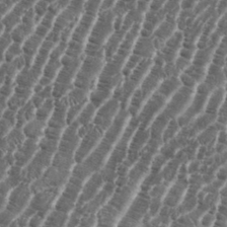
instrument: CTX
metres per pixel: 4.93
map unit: eHh
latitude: 36.4412
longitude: -136.6680
